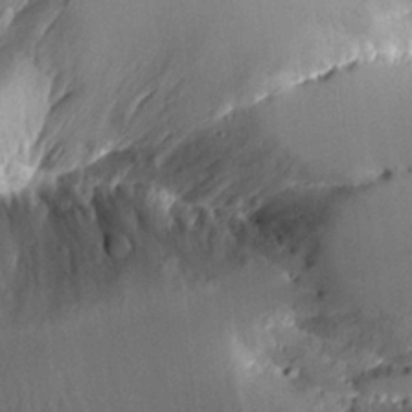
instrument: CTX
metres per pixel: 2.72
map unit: Aa
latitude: 11.9717
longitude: -126.2523
